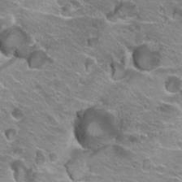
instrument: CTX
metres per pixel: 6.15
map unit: Hto
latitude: 22.4034
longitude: -32.4412
